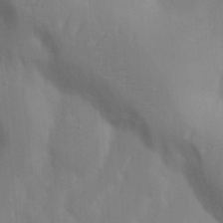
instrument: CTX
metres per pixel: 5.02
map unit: Nhu
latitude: 18.3089
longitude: -73.4427
